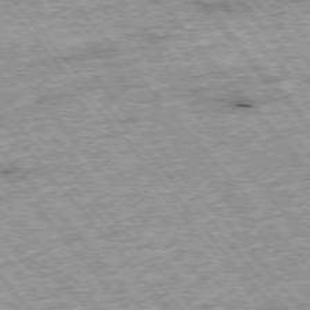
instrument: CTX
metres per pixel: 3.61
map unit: Hpe
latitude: -76.1228
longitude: -21.2726
